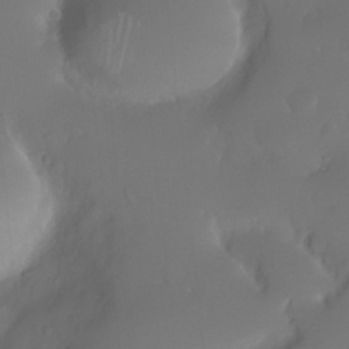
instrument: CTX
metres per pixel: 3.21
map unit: Nhe
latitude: -35.5210
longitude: -131.5183
